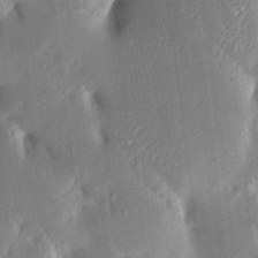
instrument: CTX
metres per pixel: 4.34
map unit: Aa
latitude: 15.7828
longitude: -148.9325
